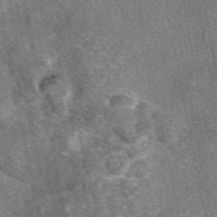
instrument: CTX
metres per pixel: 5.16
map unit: eAb
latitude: 48.1200
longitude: 109.5588
